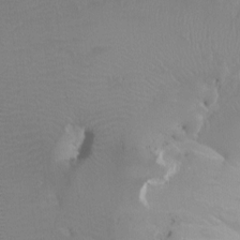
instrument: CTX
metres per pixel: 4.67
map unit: Ht
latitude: -2.0849
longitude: -16.3845
